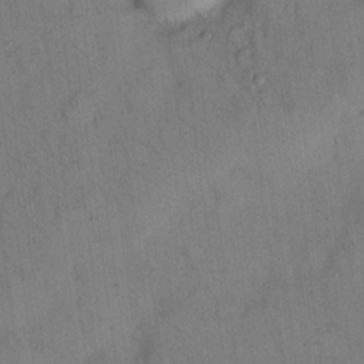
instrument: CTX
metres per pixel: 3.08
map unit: eHh
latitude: 14.1389
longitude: -62.8380
